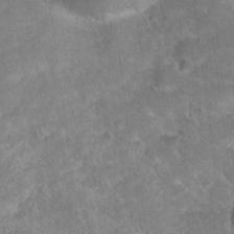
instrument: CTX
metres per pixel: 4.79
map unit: Hto
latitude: 18.3467
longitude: -37.5938
